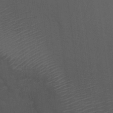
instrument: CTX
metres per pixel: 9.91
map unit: Hto
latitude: 25.6127
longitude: -45.1025
